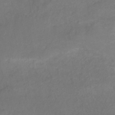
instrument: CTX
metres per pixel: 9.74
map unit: HNb
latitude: -44.0283
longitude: -44.4601
